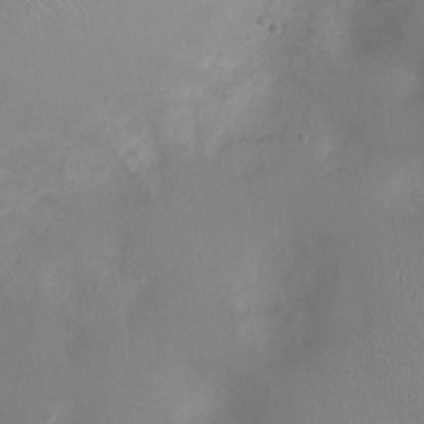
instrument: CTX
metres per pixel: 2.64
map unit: Ht
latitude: -4.6518
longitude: -16.3845
